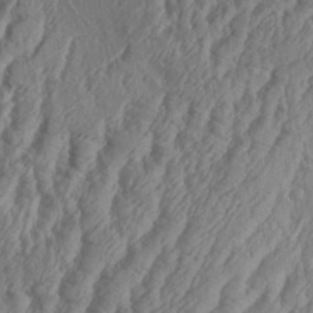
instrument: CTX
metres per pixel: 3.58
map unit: Aa
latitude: 33.7072
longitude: -136.3468
